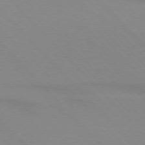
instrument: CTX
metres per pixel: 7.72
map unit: lApd
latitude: 76.1200
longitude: -85.2915
